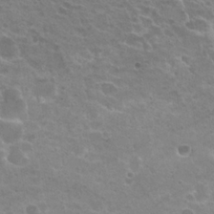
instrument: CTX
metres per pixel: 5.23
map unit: Hto
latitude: 22.6679
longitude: -39.9339
